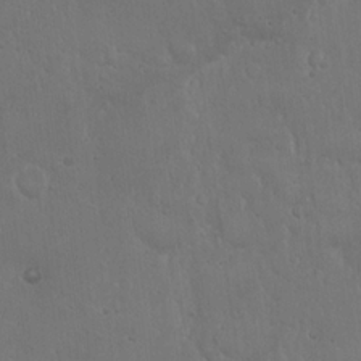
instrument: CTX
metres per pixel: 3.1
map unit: Hto
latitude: 18.4979
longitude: -60.0444
